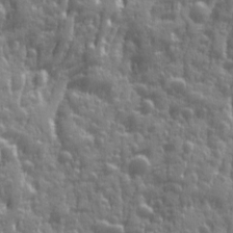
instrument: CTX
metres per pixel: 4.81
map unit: Ave
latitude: 12.4034
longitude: -103.9339
